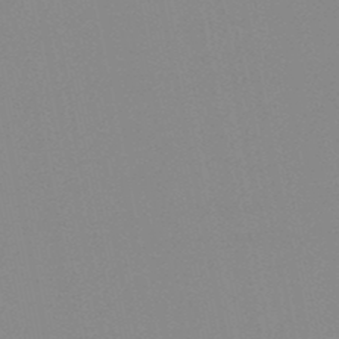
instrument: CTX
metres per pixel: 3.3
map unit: lHb
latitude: -48.9731
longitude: 81.0298
